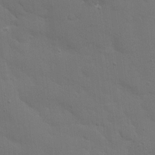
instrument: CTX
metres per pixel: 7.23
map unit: eHh
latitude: 18.6490
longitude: -66.6301
